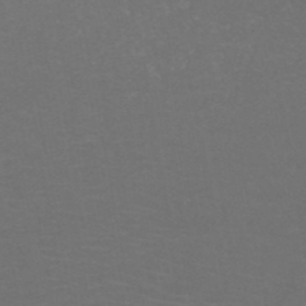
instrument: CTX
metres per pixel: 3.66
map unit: HNb
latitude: -49.2565
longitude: -46.1578
